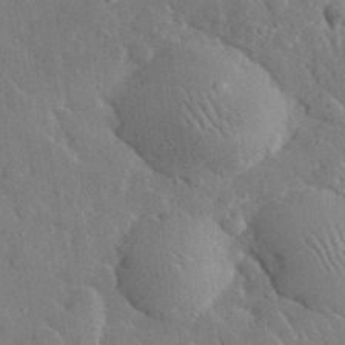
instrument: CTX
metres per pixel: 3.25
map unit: lHvf
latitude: 32.6302
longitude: -85.8017
